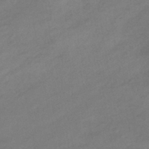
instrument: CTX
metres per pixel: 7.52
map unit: eHb
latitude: -39.5777
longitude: 82.3495
